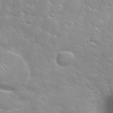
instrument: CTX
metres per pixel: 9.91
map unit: Nhu
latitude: 31.3293
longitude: -50.6679
